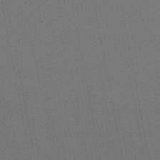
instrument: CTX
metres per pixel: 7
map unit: lHb
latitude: -47.7099
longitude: 68.6896
